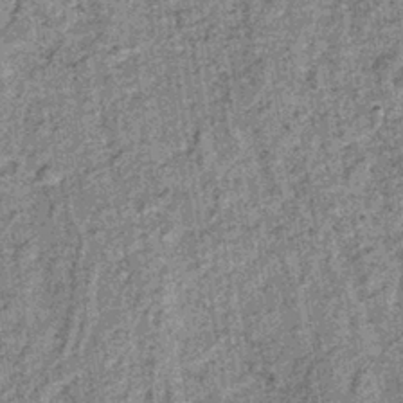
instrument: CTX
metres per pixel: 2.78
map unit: lHb
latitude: -37.7099
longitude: 64.0850
